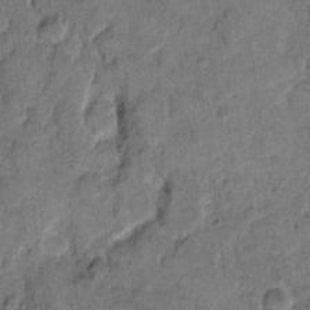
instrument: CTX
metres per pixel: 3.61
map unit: eHh
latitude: 12.0444
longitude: -65.0836
